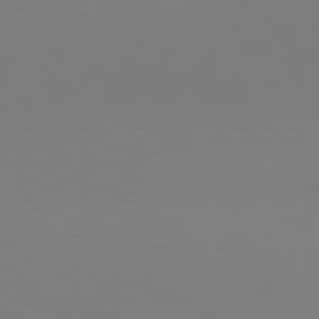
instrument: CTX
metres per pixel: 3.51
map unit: Hpe
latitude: 77.3103
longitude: -133.1403
